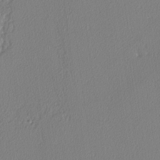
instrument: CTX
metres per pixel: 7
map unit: lAvf
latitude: -5.0675
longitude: -108.3467
